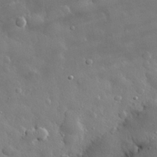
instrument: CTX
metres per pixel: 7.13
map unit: eHh
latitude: 30.5924
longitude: -78.5924
